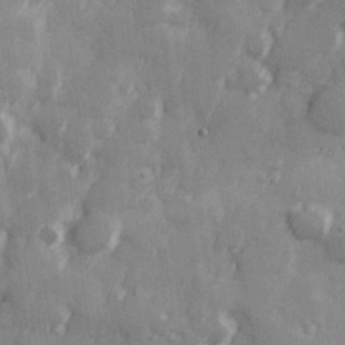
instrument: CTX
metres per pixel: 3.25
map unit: Hve
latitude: 25.8961
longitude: 147.0108
